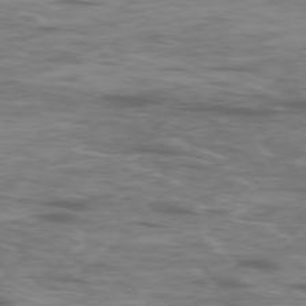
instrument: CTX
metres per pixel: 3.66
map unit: Ap
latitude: -76.7652
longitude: -69.6316
